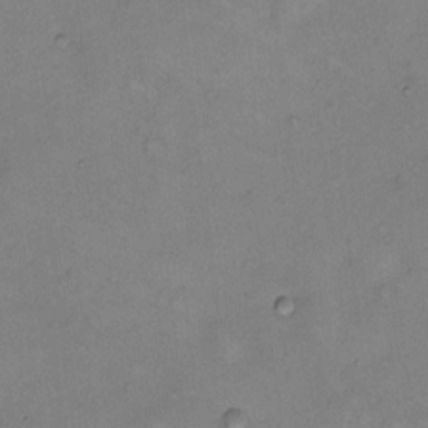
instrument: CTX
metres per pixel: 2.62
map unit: Hto
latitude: 6.6490
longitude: -61.8205
